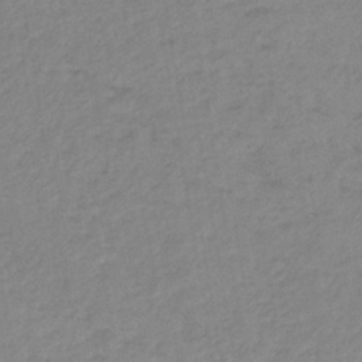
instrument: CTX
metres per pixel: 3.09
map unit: lHb
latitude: -36.8408
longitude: 68.4817
